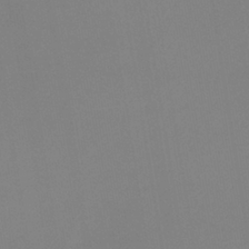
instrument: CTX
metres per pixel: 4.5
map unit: eHb
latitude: -37.3320
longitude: 74.4440
